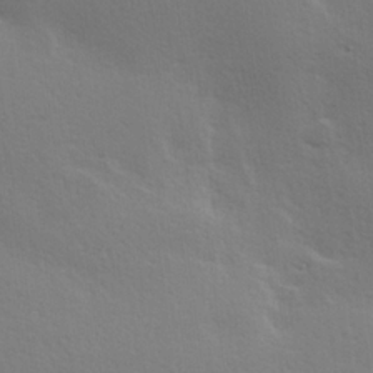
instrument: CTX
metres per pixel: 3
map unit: Hve
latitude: 18.9891
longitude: 149.5588
